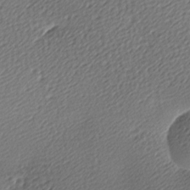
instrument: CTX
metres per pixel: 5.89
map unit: lAa
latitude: -9.7289
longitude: -126.9136
